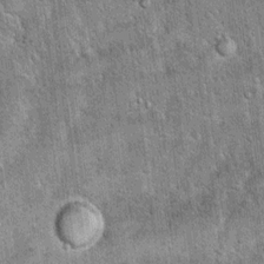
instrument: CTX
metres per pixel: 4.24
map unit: Hto
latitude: 11.8206
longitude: -36.3278
